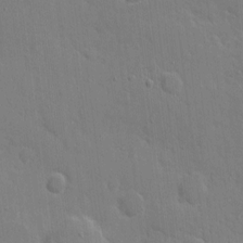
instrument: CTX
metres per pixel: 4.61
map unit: eHh
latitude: 5.2348
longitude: -67.2537
